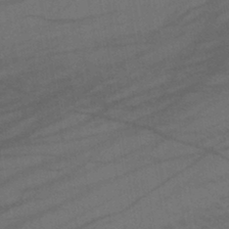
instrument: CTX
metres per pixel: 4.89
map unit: lHb
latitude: -42.4628
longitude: 68.0283
